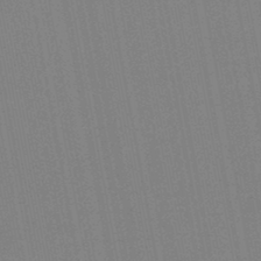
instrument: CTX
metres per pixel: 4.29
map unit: lHb
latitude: -46.4251
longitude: 69.8422
